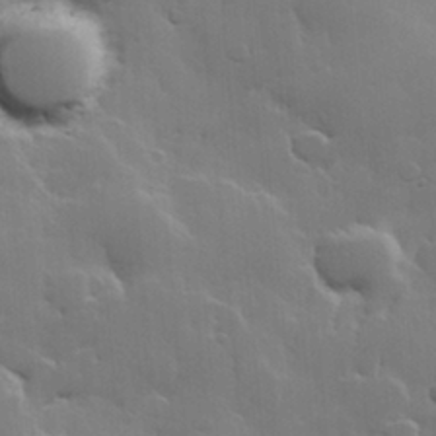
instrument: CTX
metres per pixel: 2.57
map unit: Hve
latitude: 23.0647
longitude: 149.4833
